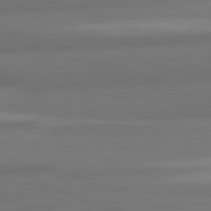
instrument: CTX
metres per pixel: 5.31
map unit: lApd
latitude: 82.1388
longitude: 176.0850
